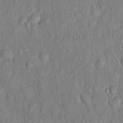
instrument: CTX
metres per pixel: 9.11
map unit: eHh
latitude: 18.6112
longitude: -61.7827
